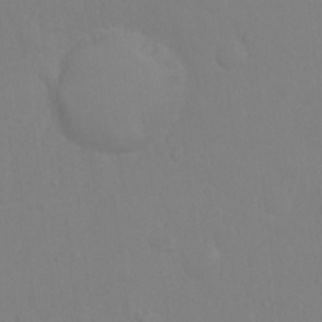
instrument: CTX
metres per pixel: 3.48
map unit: Hto
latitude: -10.7085
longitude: -37.2726
